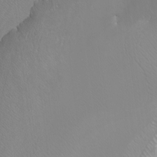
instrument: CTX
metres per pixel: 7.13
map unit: Nhu
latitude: -9.4832
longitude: -70.4601
